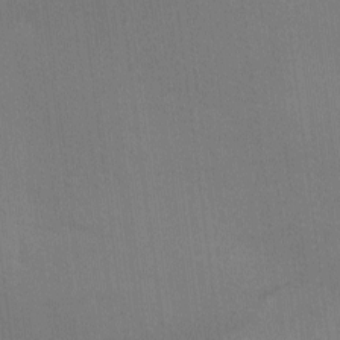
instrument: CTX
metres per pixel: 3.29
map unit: lAa
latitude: -6.3873
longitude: -122.2900
